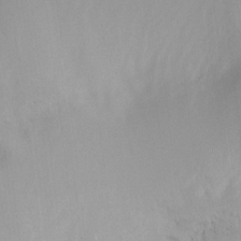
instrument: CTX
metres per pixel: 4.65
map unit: Ht
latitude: -12.1984
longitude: -49.0269
